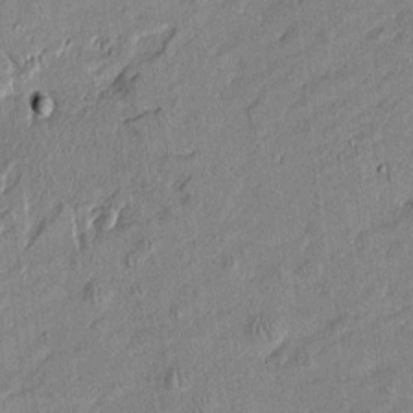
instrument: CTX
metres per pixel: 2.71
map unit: Htu
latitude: -6.1417
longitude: 176.7841
